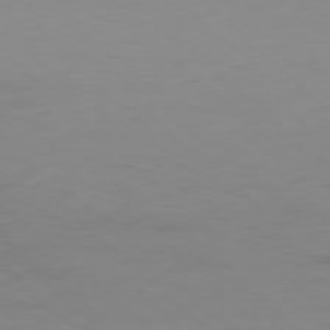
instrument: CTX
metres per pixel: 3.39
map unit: Hpe
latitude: -78.2550
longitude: 14.8408
